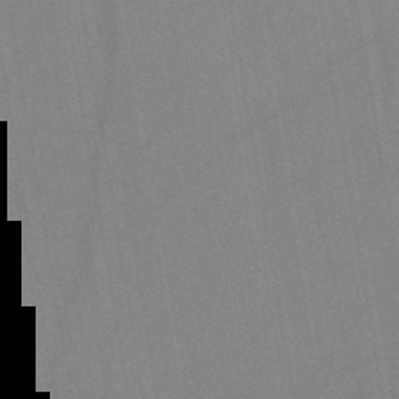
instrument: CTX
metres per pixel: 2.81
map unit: HNb
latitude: -45.7100
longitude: -39.8205
